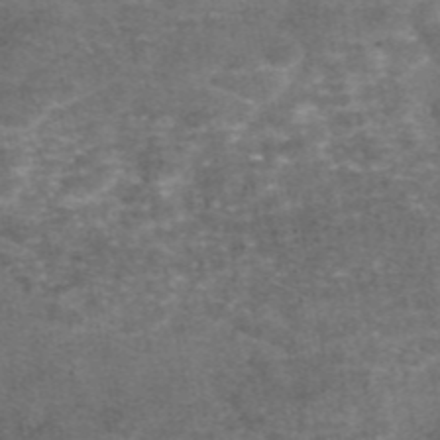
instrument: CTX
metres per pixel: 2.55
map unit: eAb
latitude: 46.8002
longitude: 104.5762
